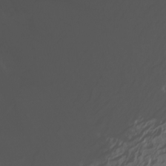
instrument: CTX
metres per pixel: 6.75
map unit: Htu
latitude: -7.0675
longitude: -69.5938
